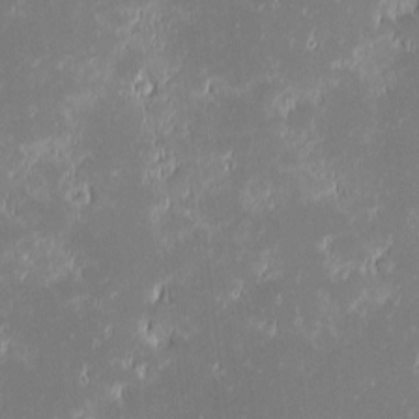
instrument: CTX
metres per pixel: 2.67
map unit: eHh
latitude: -1.6722
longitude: -84.4034
